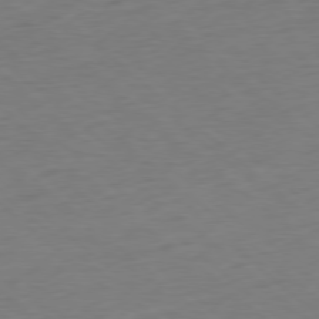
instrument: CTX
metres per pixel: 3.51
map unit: Ap
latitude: -78.2928
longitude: -78.9136
